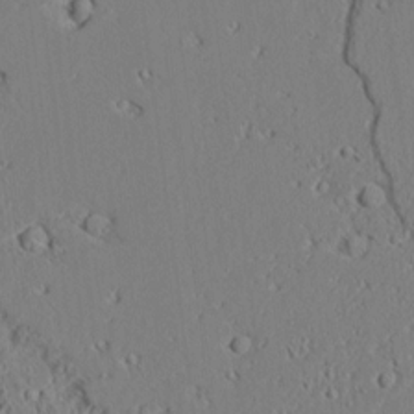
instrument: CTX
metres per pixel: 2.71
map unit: Aa
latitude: 8.8380
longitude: -134.4223
